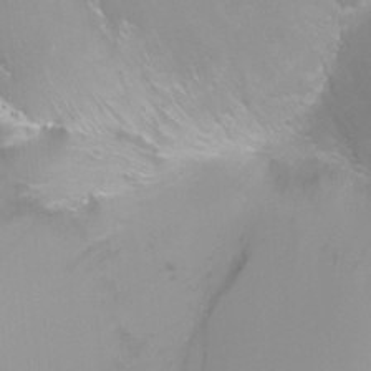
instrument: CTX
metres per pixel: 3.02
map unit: Ht
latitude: -6.1039
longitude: -29.7827
